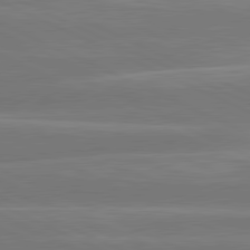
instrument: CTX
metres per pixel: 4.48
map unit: lApd
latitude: 81.4048
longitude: -135.5749
